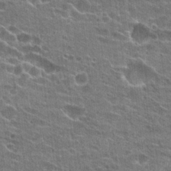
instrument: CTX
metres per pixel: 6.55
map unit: Hto
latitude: 23.5749
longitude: -42.9892
